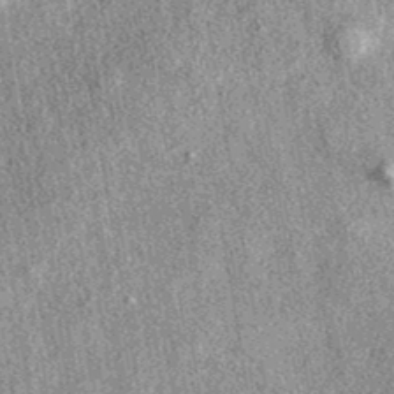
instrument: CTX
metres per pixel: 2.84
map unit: eAb
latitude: 38.6868
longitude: 107.1053
